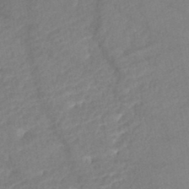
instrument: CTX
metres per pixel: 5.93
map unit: Nhe
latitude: -47.4643
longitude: -173.0836
